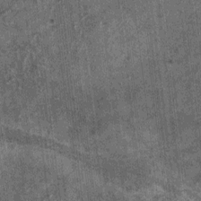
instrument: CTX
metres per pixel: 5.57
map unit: HNhu
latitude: 0.8002
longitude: 4.9919
